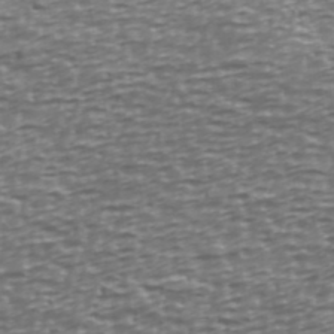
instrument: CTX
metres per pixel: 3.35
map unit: Ave
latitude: 40.4789
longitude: -113.0458
